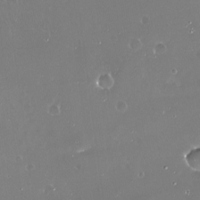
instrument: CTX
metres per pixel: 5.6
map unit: Nve
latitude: -18.5385
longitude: -60.1011
